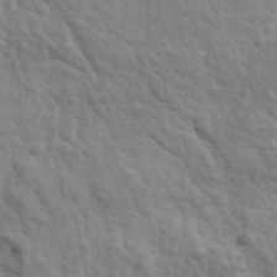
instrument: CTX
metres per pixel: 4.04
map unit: Ave
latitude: 17.5371
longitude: -132.7624
